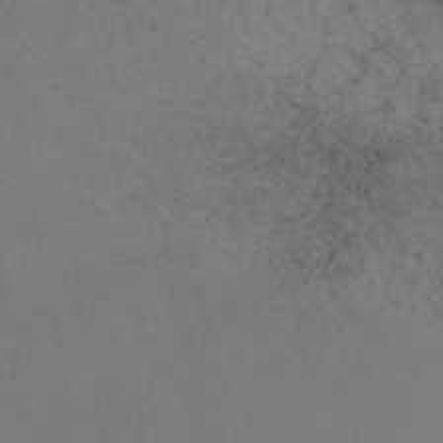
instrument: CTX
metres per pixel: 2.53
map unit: eAb
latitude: 46.9325
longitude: 117.3887
